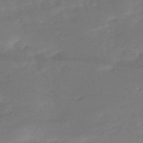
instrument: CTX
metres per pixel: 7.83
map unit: HNb
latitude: -50.8408
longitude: -39.1781
